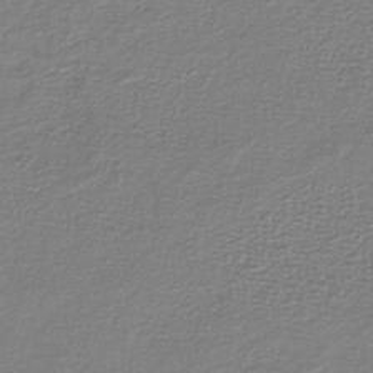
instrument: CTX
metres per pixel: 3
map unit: lHb
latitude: -42.1983
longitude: 70.0283
